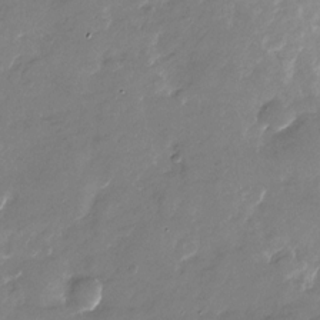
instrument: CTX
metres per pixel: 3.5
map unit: Nhu
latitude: -27.8422
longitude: -73.5372
